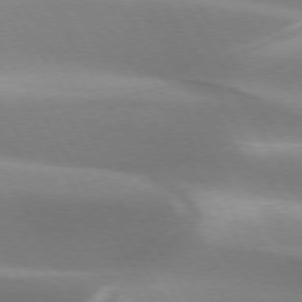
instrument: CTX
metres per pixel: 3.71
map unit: lApd
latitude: 73.1781
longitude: -51.5182
